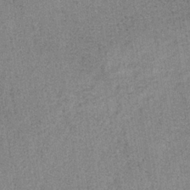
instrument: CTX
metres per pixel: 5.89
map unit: HNb
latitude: -33.7856
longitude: 54.1417
